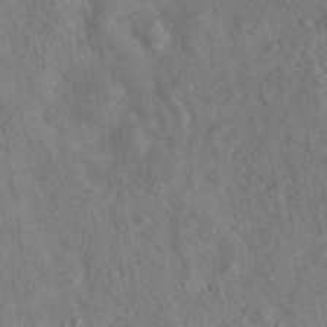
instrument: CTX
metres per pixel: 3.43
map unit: eAb
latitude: 34.6868
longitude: 110.6707
